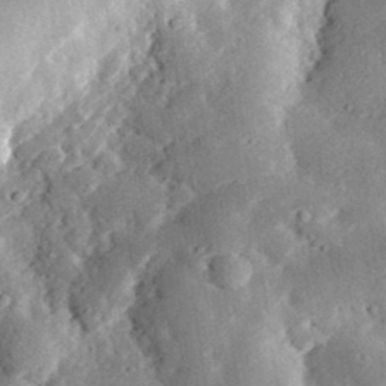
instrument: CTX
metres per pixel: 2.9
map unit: lHvf
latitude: 33.1970
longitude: -83.6127
